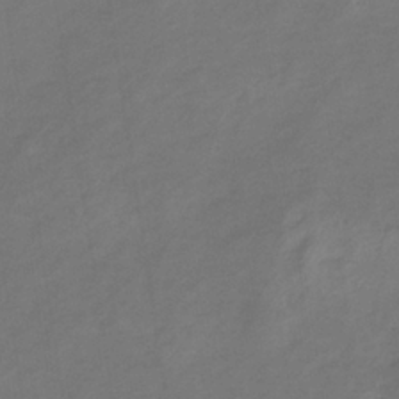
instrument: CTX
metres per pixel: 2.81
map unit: eHb
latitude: -34.0472
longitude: 71.2187
